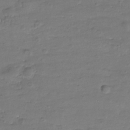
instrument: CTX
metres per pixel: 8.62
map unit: Hve
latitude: -27.6155
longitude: 91.1809
